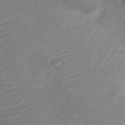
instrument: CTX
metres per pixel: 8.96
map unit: Nve
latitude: -19.8611
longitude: 106.2740
